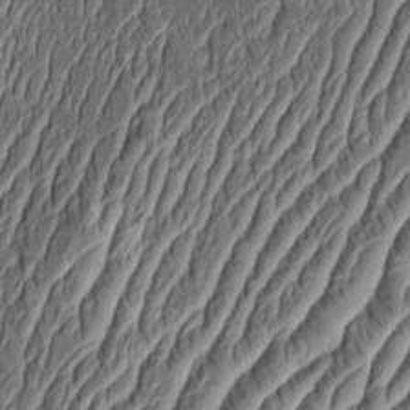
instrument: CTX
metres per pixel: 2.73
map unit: Aa
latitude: 9.1025
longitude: -131.9151
